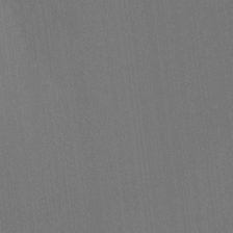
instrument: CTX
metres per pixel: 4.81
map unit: Ht
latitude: -10.5763
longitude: -38.7435
